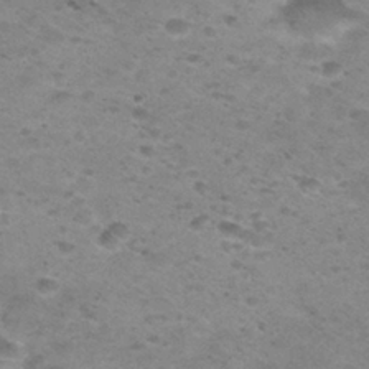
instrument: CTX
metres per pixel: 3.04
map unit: Nhu
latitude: 29.4993
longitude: -47.9339
